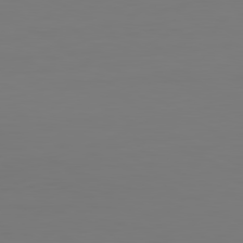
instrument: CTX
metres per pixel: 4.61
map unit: Hpe
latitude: -81.9178
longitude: 8.4062
